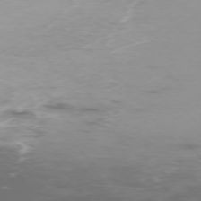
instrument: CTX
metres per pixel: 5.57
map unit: Ap
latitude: -76.1795
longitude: -69.0270
